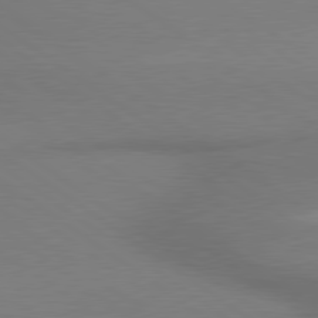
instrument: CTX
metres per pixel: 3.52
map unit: lApd
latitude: 79.5749
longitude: 179.1998
